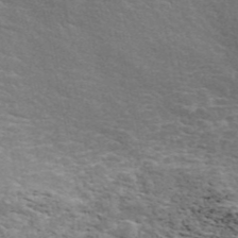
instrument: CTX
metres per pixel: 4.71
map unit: ANa
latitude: 44.1578
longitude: 38.1605
